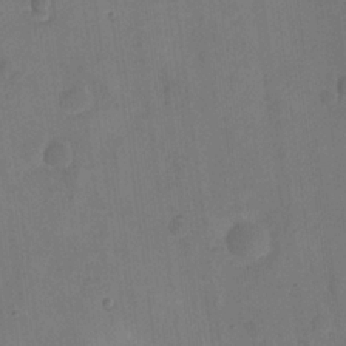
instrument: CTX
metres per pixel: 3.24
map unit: eHh
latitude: 22.0444
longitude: -63.3482
